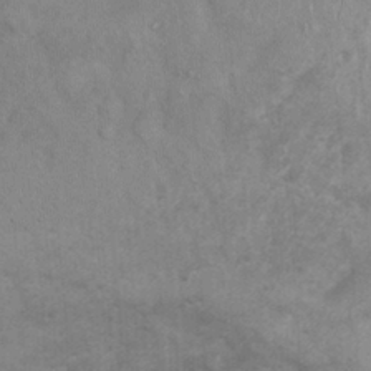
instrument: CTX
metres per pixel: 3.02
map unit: Nhu
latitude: 0.9324
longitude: -17.9717
